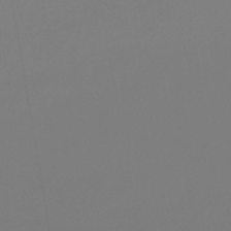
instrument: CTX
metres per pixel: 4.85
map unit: lHb
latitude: -46.2361
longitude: 70.9731
